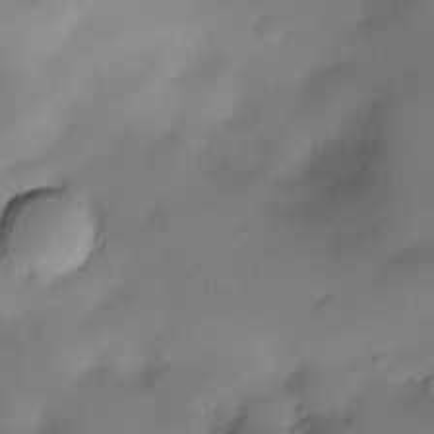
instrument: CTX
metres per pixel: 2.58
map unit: Nve
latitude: -22.6330
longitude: -138.2145
